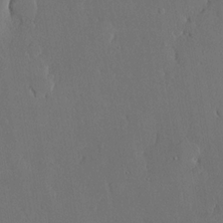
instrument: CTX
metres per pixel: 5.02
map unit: lHvf
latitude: 20.2712
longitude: 145.2376
